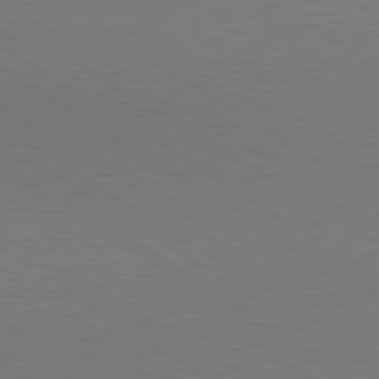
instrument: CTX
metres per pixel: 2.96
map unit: lApd
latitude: 80.1389
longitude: 129.4643
